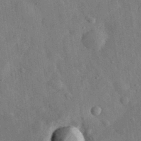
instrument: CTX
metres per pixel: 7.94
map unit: eHh
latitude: 31.2159
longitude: -77.8016
